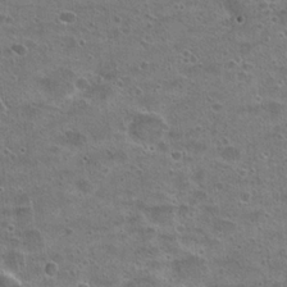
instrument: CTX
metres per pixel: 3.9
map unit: Hto
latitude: 22.7435
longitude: -48.9892
